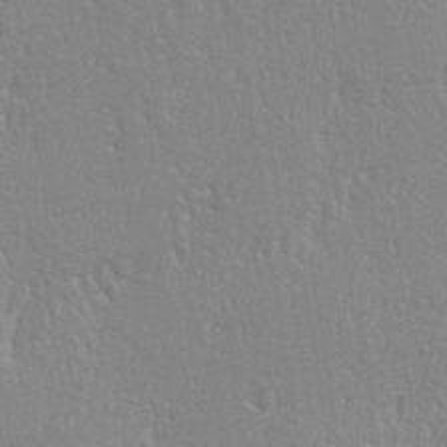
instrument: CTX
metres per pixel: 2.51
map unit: eHh
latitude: 33.6505
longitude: -132.4790
